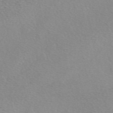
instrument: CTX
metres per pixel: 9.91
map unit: eAb
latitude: 49.2726
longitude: 106.8408
